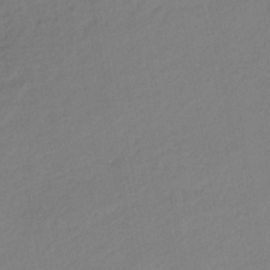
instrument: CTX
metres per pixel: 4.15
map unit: HNb
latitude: -35.2376
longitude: 51.6155
